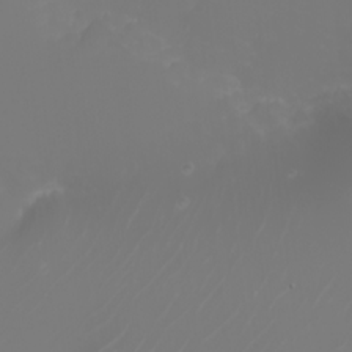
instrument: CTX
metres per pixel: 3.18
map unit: eHh
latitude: -6.0283
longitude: -88.5924
